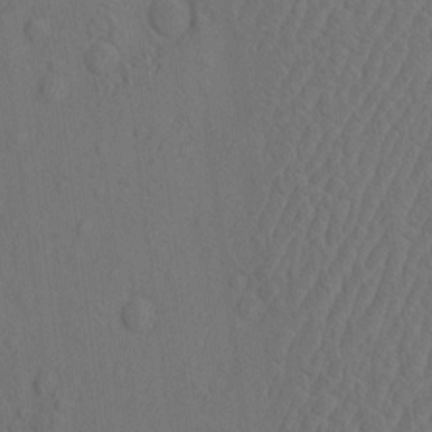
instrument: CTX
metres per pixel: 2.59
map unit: eHh
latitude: -2.8596
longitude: 18.5763
